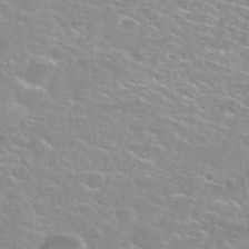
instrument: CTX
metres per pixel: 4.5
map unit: Nhu
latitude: 30.5546
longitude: -50.2711
